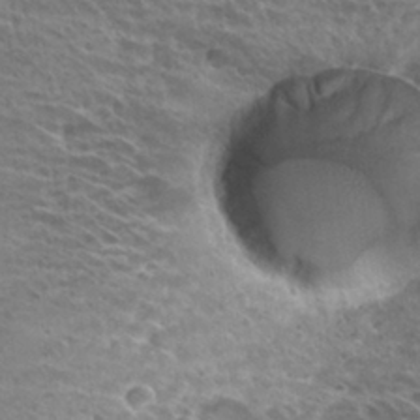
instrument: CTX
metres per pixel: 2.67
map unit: Hto
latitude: 28.3278
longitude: -39.8772
